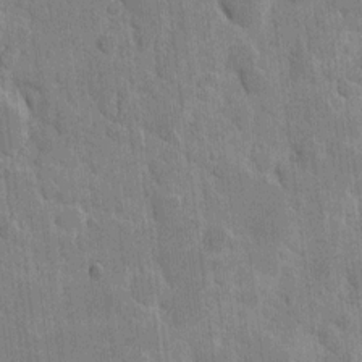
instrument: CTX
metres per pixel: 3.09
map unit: eHh
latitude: 8.8758
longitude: -65.9717
